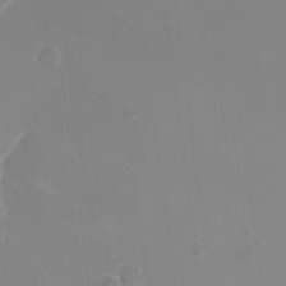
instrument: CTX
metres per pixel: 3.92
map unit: Nhu
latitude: -15.8990
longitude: -52.9514
